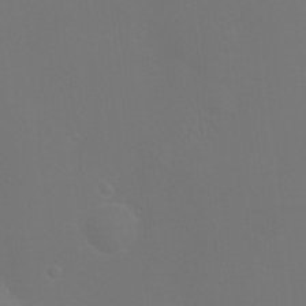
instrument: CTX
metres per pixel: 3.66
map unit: Ht
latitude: -5.8800
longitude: -28.7435
